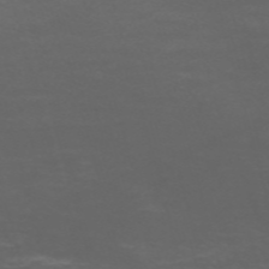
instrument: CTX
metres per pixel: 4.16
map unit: Nve
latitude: -58.9730
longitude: 55.9178
